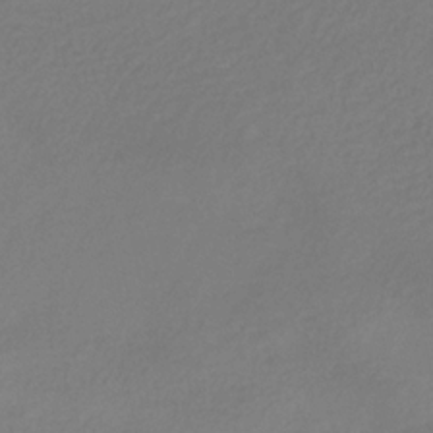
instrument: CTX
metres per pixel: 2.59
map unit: HNhu
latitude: -29.4643
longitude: 66.1039
